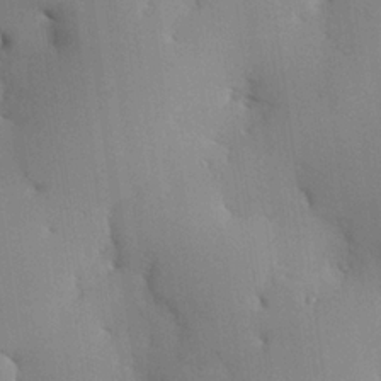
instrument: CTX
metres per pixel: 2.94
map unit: Hve
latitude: 24.7435
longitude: -91.6316
